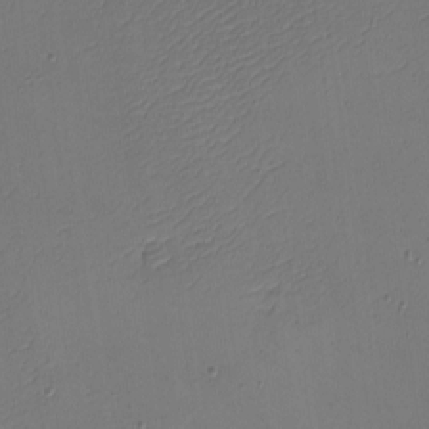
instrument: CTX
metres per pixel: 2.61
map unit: eHh
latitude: -4.5951
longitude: -79.1026
